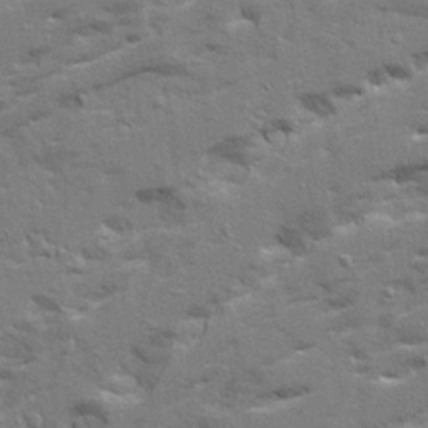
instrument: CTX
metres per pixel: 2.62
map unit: Ave
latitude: 21.0270
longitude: -130.0822
